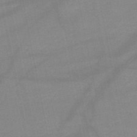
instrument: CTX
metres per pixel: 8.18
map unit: HNb
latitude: -49.3510
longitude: -40.4412
